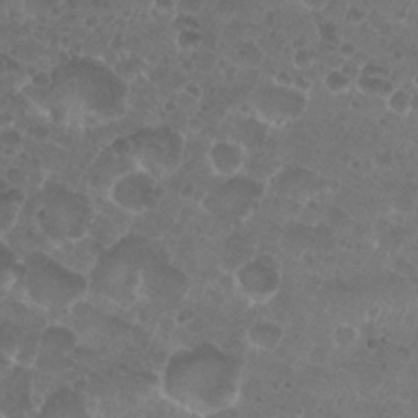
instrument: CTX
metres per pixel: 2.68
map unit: Nhu
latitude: 27.1781
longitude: -52.1200
